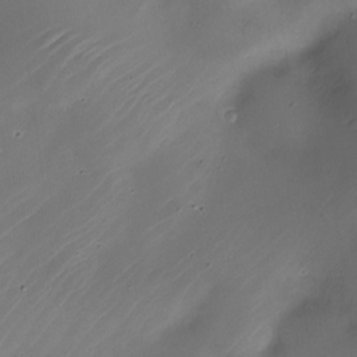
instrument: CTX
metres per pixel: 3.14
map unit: Nhe
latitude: -19.1998
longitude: 144.5196
